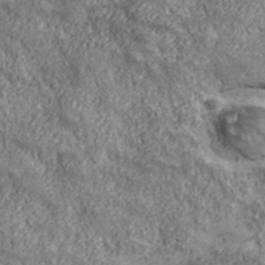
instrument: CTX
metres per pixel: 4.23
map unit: eHh
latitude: 43.1214
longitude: -89.0270
